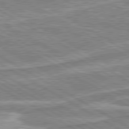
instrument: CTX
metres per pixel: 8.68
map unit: lApd
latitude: 80.1011
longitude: -178.6869
